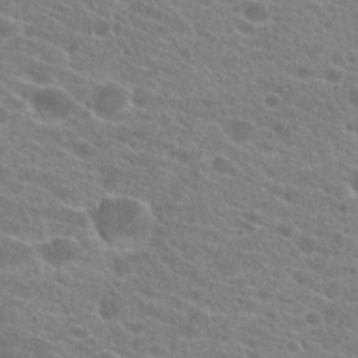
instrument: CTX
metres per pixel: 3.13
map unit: Hto
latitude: 21.6694
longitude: -38.7057
